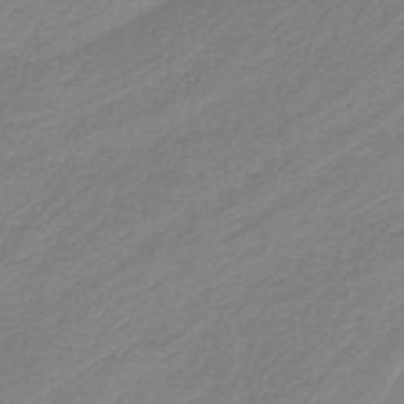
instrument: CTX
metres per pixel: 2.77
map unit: HNb
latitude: -37.8233
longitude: 54.1606
